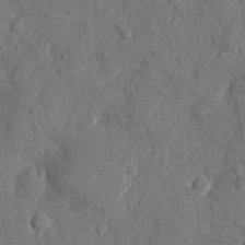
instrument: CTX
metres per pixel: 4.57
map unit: eHh
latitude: 11.9717
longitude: -67.8583
